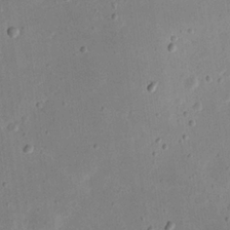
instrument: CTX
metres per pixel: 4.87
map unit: eHh
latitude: 21.1970
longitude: -70.3278
